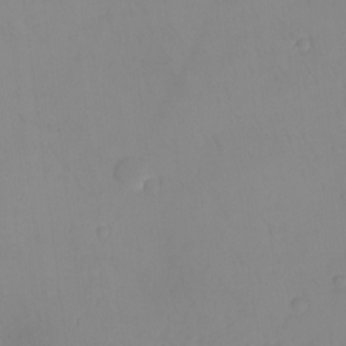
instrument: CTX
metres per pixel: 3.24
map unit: eHh
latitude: -9.1620
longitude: -66.5167
